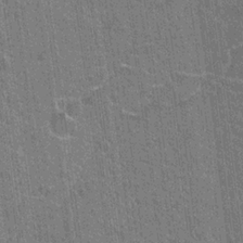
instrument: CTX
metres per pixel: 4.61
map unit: Hto
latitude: -3.7477
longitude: -35.7449
